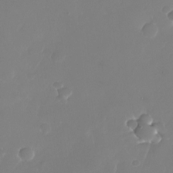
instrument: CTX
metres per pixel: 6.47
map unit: Nhu
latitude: -24.6140
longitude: -71.7827
